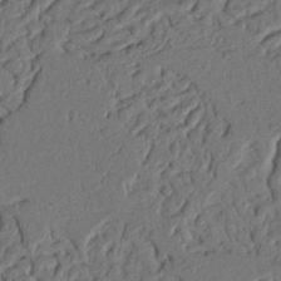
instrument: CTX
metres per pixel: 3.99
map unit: Nhu
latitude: 20.2901
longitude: -77.8583
